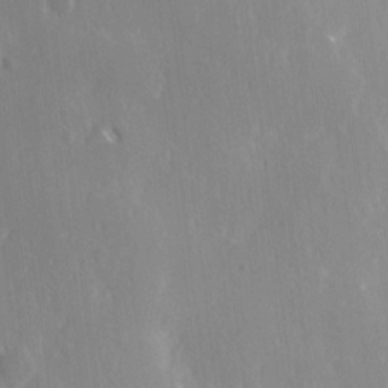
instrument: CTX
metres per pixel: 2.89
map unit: Ave
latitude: 0.5734
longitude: -113.7638
